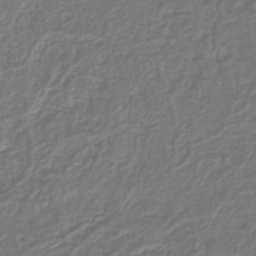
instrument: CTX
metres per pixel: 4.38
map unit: lHb
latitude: -41.6533
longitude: 61.4832
